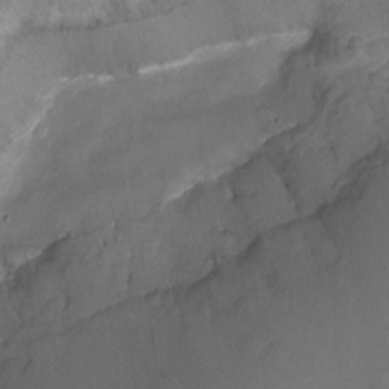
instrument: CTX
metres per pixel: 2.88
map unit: Nhu
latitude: -11.4454
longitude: -34.2711
